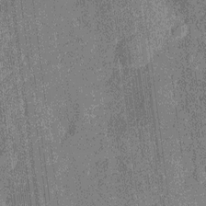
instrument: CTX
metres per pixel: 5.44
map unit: Nhu
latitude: -13.2565
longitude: -23.9906
